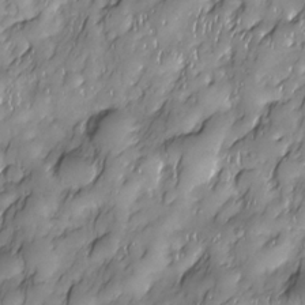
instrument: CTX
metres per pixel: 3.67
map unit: Nhe
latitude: -29.7667
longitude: -140.0822
